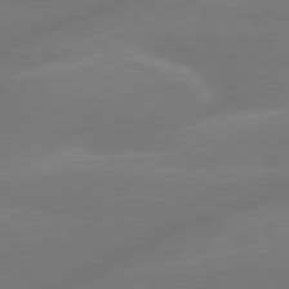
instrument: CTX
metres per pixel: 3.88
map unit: lApd
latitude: 79.5749
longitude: -143.4804
